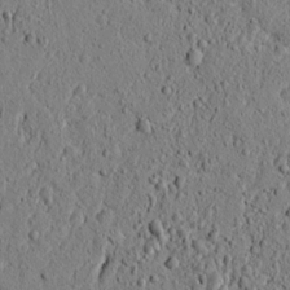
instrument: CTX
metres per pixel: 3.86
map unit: lAvf
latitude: 5.8583
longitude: 165.8045
